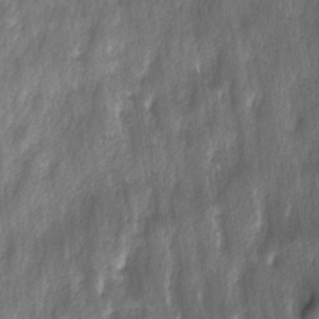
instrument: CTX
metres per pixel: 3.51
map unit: Ave
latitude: -11.4832
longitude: -120.3468
